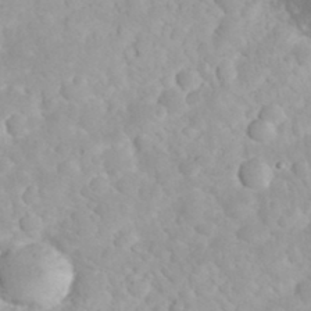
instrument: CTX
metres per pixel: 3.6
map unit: eHh
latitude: 32.3089
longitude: -63.0837
